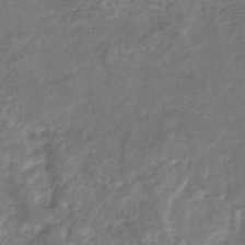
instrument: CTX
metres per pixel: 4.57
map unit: eHb
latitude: -34.6707
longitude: 75.5211
